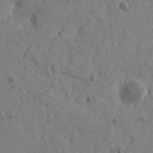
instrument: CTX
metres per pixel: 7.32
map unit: Htu
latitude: -5.8044
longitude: 179.6533
